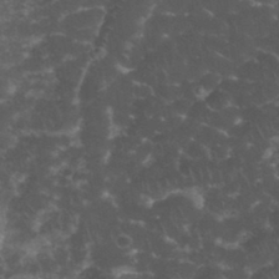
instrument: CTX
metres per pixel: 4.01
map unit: eHh
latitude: 34.2144
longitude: -65.2159
